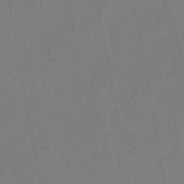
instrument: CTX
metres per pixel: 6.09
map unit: lHb
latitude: -49.0865
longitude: 73.5210
